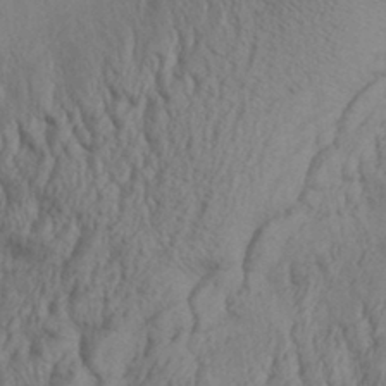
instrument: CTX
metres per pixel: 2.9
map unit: Aa
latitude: 32.3656
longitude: -135.9906
